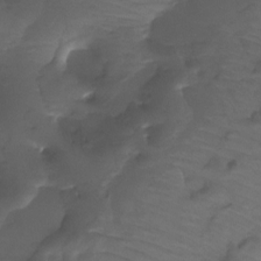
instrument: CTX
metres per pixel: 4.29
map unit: Htu
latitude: -12.6896
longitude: -45.4804
